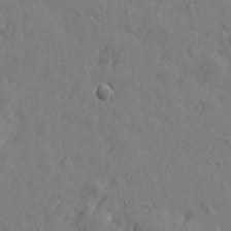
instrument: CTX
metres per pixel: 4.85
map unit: Htu
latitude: -0.8786
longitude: -175.5938
